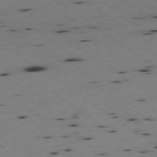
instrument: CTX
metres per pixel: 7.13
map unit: Ap
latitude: -77.8800
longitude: -71.6316
